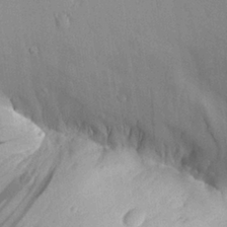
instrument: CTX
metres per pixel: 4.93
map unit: Aa
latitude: 27.0836
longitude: -129.8394
